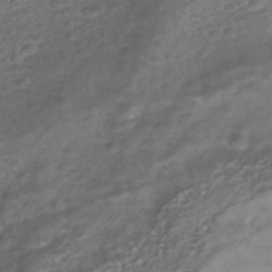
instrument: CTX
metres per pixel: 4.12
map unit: Nhe
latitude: -40.8219
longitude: -100.5168
